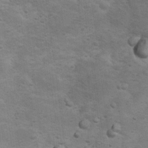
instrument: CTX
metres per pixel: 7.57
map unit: Nhu
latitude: 10.0255
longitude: -23.5938
